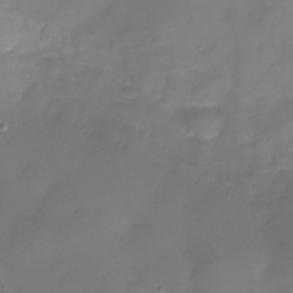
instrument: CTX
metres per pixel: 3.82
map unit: Nhu
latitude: -26.3117
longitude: -57.5182
